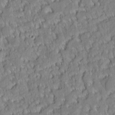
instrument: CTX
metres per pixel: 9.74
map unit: eHh
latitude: 7.1025
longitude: -76.1011
